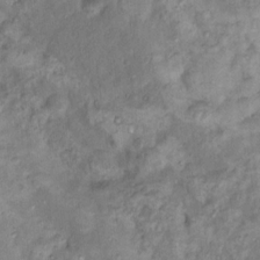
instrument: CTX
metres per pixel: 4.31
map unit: Nhu
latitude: 11.7639
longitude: -27.3860
